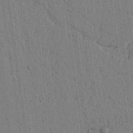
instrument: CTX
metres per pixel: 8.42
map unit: lAvf
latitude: 6.8947
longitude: 164.5952
